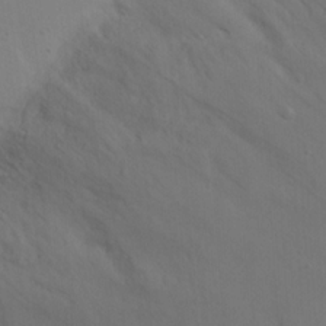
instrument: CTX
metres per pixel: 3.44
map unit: eHh
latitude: 17.9339
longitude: -71.9528
